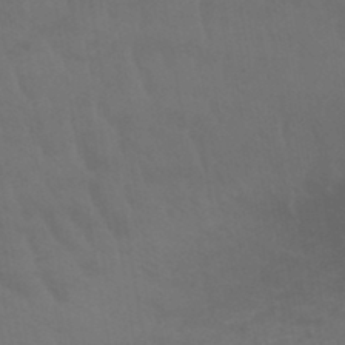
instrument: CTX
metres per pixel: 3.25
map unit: lHb
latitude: -45.8045
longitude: 66.5952
